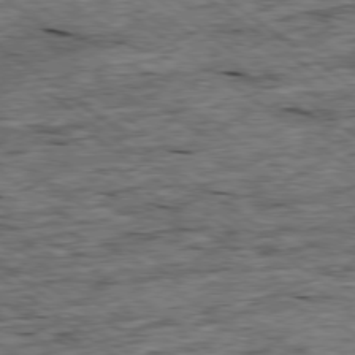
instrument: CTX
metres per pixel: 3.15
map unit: Ap
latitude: -78.9919
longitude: -87.6883
